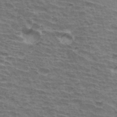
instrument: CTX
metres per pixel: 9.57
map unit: Hto
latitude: 33.8394
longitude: -42.9136
